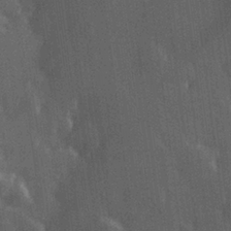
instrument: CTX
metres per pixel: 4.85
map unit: Hve
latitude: 27.1781
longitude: 147.0108
